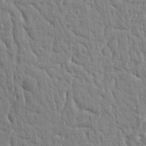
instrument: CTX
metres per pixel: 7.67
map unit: Ht
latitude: 10.8947
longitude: -77.2348
